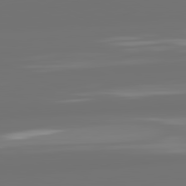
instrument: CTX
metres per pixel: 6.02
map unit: lApd
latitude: 82.1011
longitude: -167.2726
